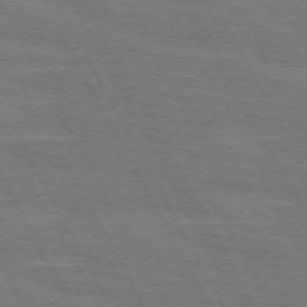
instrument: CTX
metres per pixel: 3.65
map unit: lApd
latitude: 71.7449
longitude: -55.1592
